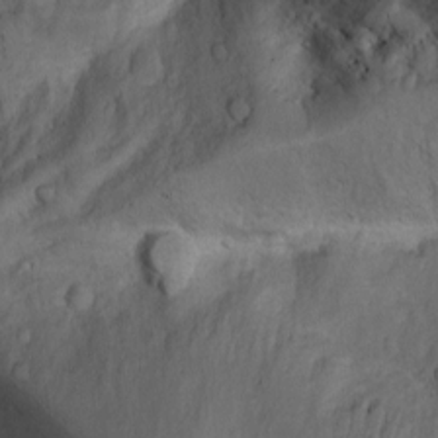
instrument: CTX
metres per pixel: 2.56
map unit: Aa
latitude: -3.3698
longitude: -73.7639
